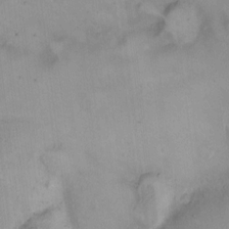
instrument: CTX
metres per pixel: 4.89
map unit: HNhu
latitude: 8.3090
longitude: 10.3684
